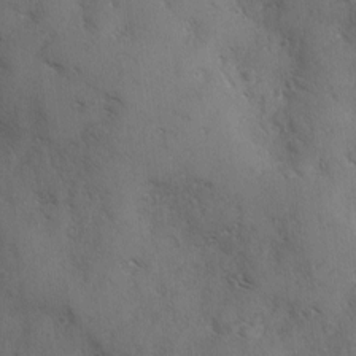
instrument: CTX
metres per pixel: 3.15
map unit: Ave
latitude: -0.1039
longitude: -111.9150
